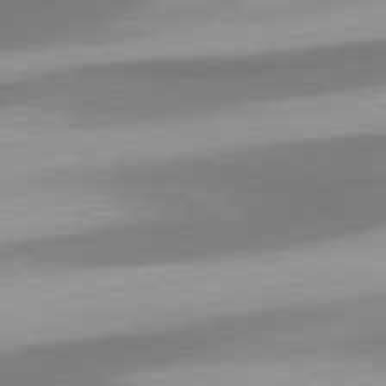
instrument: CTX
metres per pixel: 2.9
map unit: lApd
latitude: 80.5546
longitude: 176.9542
